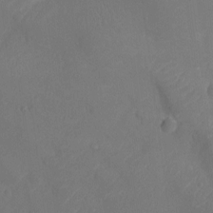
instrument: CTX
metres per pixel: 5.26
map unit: Ht
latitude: -11.9745
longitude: -21.6316
